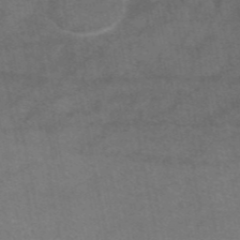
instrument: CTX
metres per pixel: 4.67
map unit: eAb
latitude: 46.3090
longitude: 101.8800
